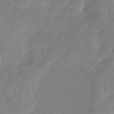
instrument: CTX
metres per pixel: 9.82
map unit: Ht
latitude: -14.1228
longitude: -56.4223
